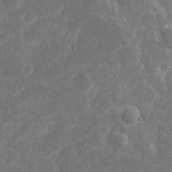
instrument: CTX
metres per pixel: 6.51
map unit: eHh
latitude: 7.8961
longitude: -70.3278
